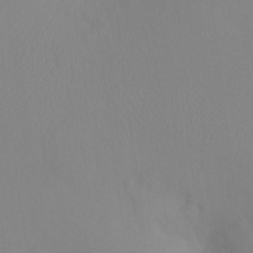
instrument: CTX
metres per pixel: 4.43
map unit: Ht
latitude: -8.0472
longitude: -33.9717
